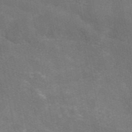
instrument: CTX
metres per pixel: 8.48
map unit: eAb
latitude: 47.2726
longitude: 116.7463
